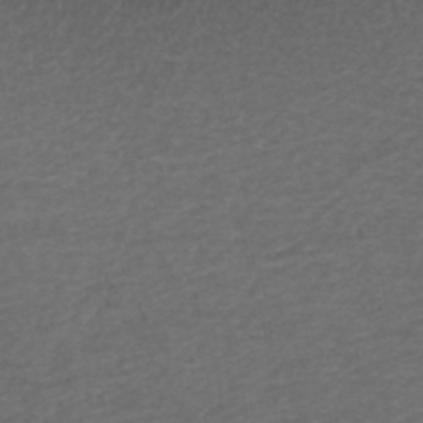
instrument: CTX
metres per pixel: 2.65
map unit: ANa
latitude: 39.4615
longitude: 23.0298
